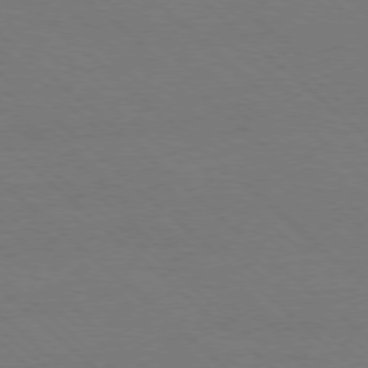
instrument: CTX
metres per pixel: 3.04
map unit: Ap
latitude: -78.0472
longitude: -84.5546
